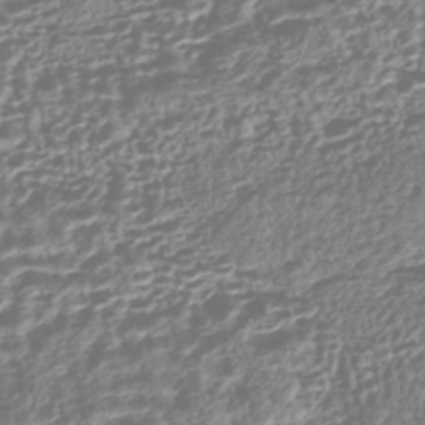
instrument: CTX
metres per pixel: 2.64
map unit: HNhu
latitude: -43.5399
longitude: 106.9731
